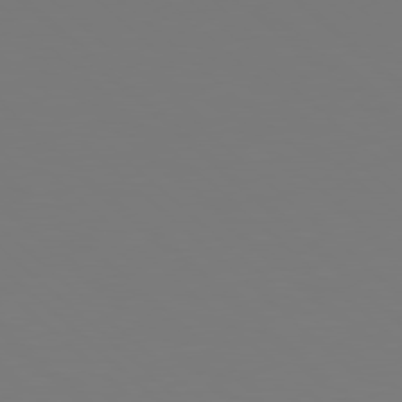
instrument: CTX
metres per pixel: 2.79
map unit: Hpe
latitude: 78.0822
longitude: -173.7071
